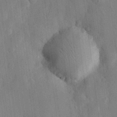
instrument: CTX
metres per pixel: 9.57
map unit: eHh
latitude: 30.0633
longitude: -76.8380
